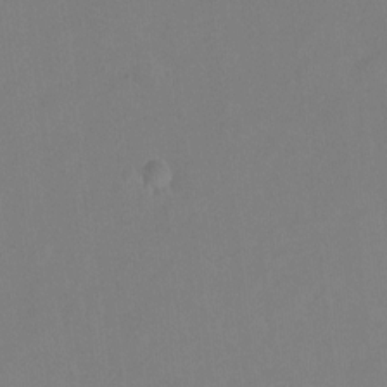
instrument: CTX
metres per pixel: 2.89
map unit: Hto
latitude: -6.6329
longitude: -48.3467
